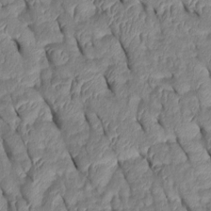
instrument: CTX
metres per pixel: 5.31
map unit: Htu
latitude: 1.2726
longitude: 148.8975
